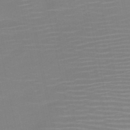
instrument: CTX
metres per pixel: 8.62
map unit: HNb
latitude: -51.1809
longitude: -47.4049
